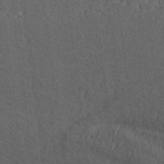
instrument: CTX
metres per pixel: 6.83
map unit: ANa
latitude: 45.6316
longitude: 45.9745
